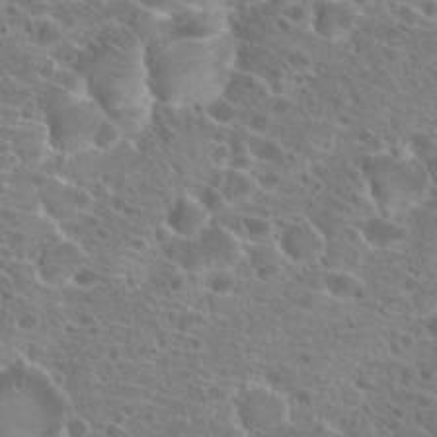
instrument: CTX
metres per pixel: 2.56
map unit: Hto
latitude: 21.1403
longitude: -40.8380
